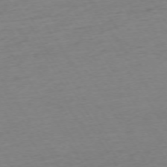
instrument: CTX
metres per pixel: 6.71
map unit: Ap
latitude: -73.5210
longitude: -68.6869
